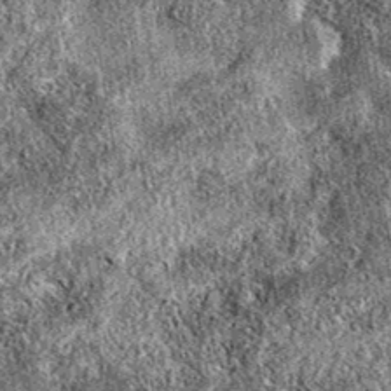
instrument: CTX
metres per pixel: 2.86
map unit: eAb
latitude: 37.8394
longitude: 111.6911
